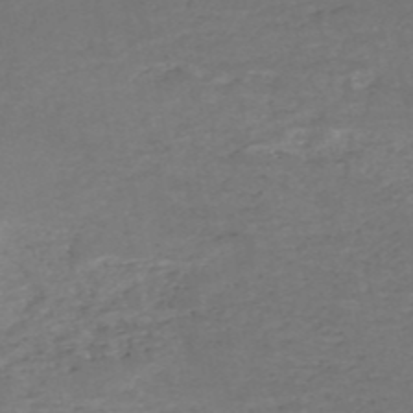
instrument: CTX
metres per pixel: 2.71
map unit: HNb
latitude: -52.7463
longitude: -51.7449
